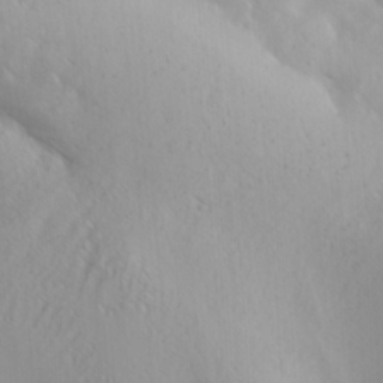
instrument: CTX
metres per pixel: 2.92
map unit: Ave
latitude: 21.1592
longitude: -137.9339
